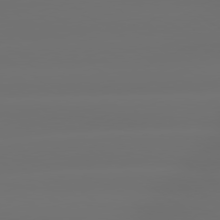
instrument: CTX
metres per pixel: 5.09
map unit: lApd
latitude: 79.1970
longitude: -135.4615
